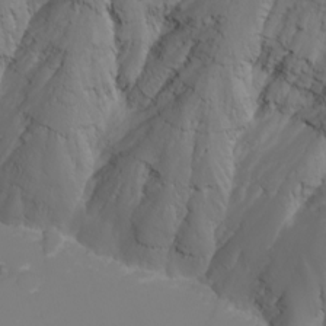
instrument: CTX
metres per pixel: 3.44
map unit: eHh
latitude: -5.9556
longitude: -88.4790
